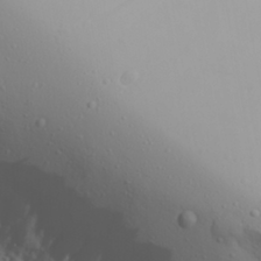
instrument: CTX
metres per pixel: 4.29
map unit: Aa
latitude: 28.5923
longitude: -133.1025
